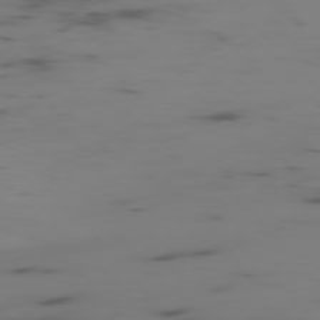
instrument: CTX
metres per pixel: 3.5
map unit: Ap
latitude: -76.7463
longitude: -66.3656
